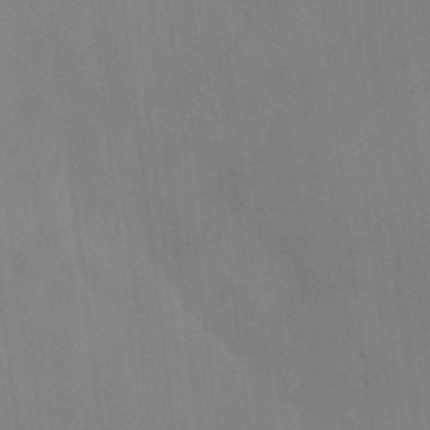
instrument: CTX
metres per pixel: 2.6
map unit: HNhu
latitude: 6.7813
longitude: 1.7478
